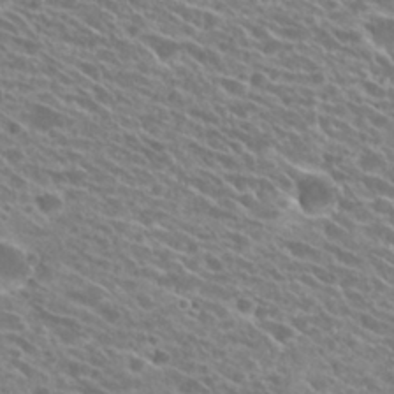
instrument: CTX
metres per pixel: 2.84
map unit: Hto
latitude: 25.4237
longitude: -41.8772
